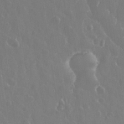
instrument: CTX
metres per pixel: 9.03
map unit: eHh
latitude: 33.5749
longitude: -59.0459
